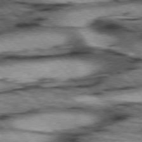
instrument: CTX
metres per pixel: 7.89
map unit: lApd
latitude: 76.4223
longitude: -50.4979
